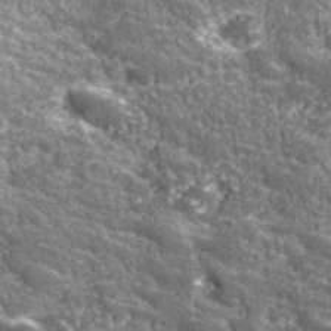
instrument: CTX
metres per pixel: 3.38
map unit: eHh
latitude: 42.4601
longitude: -90.9514
